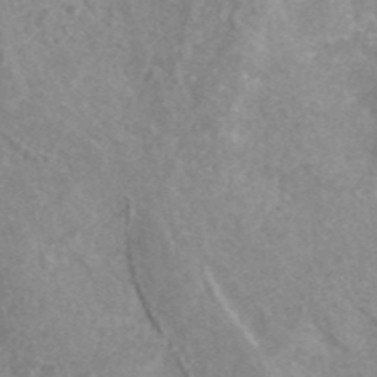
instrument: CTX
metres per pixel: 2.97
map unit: ANa
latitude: 42.8947
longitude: 25.3698
